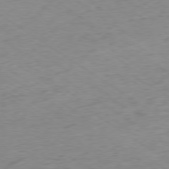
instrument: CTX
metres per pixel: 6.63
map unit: Hpe
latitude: -78.7652
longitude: -16.5924
